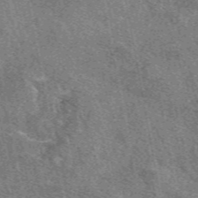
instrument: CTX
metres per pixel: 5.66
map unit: eAb
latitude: 50.0633
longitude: 115.1620
